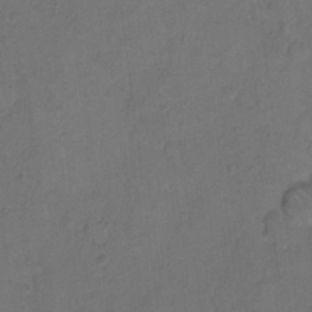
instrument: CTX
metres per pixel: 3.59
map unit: Hto
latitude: 8.2901
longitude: -61.9906
